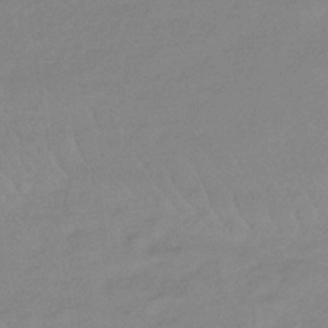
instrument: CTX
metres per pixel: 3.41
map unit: lHb
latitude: -34.9731
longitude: 69.2376
